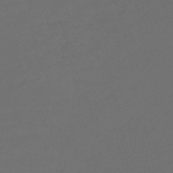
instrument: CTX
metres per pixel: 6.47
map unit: Nve
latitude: -58.6518
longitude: 66.0283
